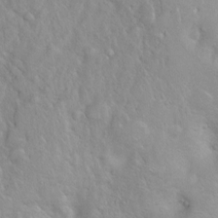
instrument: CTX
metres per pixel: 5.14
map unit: Ht
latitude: 3.2537
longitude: -26.1767
